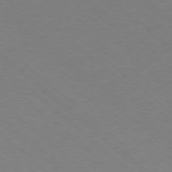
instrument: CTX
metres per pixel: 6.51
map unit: Ap
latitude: -78.0283
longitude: -98.0822
